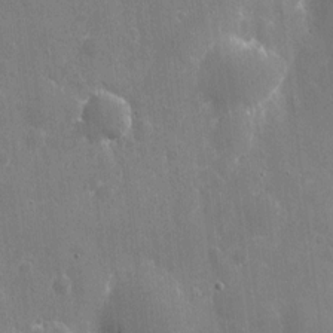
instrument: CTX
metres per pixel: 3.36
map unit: eHh
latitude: 9.9339
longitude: -70.2522
